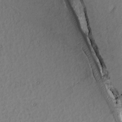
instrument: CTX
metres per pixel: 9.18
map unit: Htu
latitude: -3.3887
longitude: 167.3887
